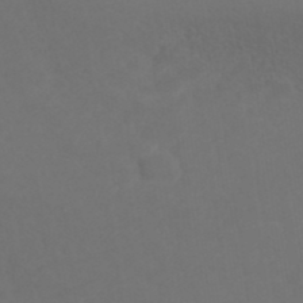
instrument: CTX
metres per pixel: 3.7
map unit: ANa
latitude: 39.4426
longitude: 20.7085
